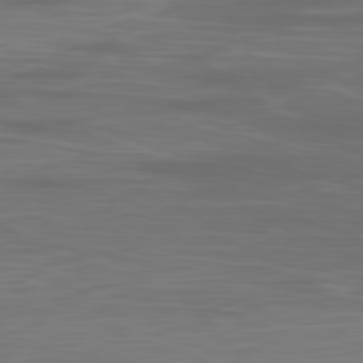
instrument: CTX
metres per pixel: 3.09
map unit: Ap
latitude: -80.2362
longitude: -59.5560
